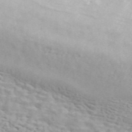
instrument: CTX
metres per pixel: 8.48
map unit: ANa
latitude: 45.9339
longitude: 26.5951
